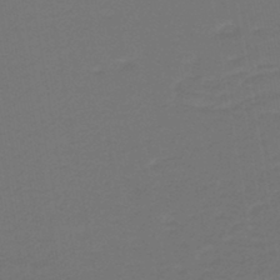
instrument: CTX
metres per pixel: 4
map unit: lHb
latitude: -43.3698
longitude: 53.0297
